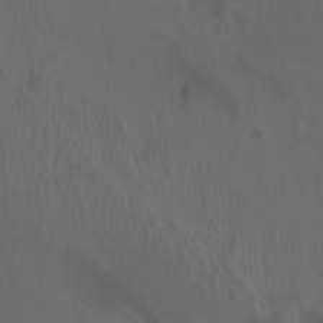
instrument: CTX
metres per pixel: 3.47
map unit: Ht
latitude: 3.8016
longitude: -20.0255
